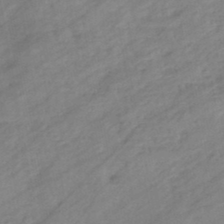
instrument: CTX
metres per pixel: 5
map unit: eHb
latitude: -44.3306
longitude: 85.7666
